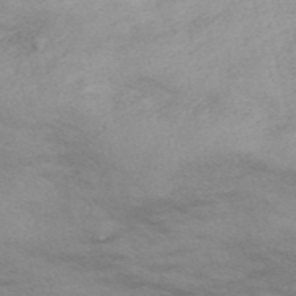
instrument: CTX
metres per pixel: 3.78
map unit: Nve
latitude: -57.3887
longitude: 54.2362
